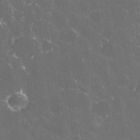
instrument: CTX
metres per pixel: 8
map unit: eHh
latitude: 33.0458
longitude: -61.4426
